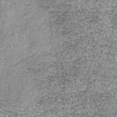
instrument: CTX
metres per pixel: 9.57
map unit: lHb
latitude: -37.3320
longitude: 66.7464
